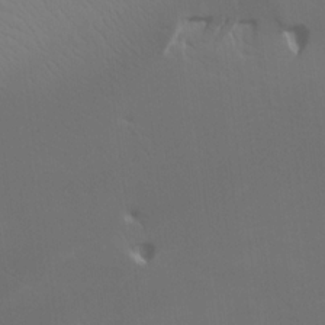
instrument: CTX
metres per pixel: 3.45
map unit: Aa
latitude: 17.6694
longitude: -143.7261
